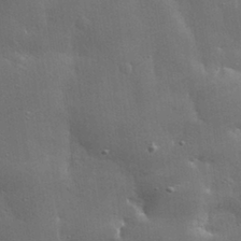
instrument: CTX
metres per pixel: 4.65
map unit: lHvf
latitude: 31.2348
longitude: -93.0836
